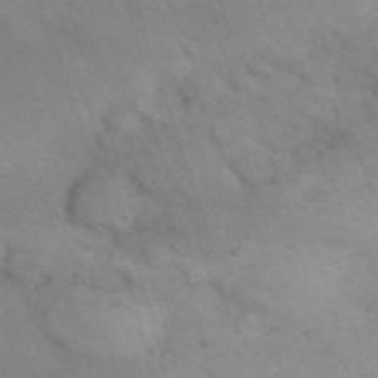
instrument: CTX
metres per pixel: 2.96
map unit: Nhu
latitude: 26.0822
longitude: -69.9906
